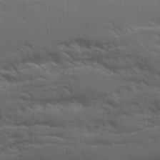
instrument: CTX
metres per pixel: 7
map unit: Ave
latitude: 14.9136
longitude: -130.3657
